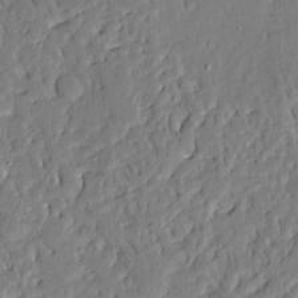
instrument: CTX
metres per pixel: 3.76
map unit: Aa
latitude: 14.5924
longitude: -140.0633
